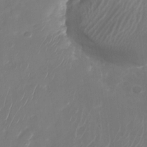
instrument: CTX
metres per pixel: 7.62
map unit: Nhu
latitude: -28.2928
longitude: -66.7057
